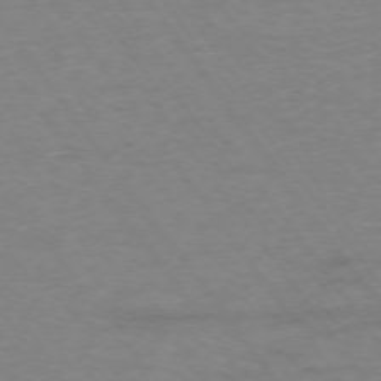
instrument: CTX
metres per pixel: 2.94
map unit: Ap
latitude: -75.5022
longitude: -85.3293
